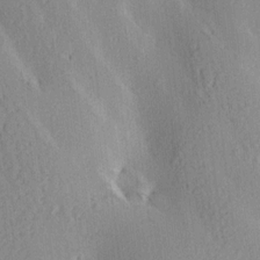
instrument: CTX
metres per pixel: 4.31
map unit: Aa
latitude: 12.7058
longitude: -143.5182
